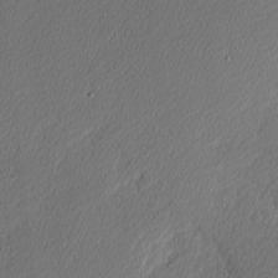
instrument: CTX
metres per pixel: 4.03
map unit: Nhu
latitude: 1.3481
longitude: -77.5560
